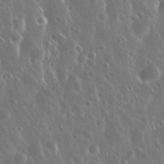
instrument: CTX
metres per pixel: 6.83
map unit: Nhu
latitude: 30.7436
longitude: -56.0822
